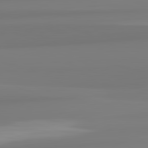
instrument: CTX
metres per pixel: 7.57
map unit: lApd
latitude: 82.3467
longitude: 174.3495
